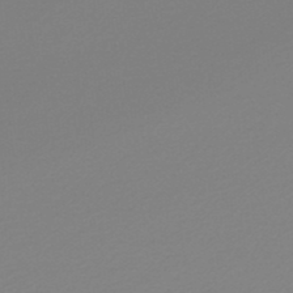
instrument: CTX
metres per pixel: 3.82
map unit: lHb
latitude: -48.4629
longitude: 65.7478
